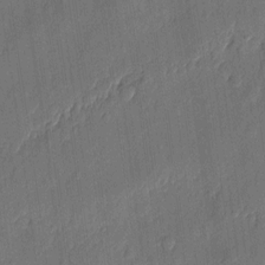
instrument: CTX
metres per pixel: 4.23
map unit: eHh
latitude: 6.0822
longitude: -73.9151
